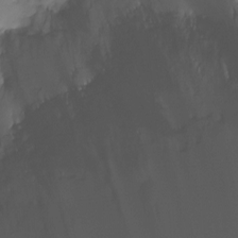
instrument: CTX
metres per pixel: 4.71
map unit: Ht
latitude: -10.2928
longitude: -29.6694
